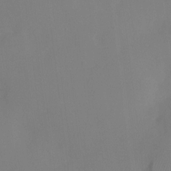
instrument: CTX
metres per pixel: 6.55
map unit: Ht
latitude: -6.2928
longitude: -20.1011
